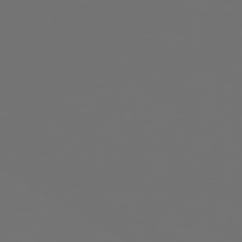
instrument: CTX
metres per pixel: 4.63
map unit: Hpe
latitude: 75.1025
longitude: -129.8772
